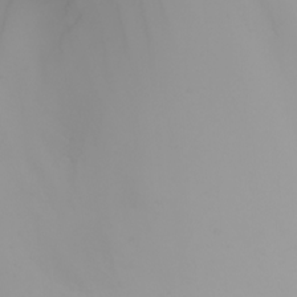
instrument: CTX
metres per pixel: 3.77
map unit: Nhu
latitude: -5.7099
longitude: -93.2159
